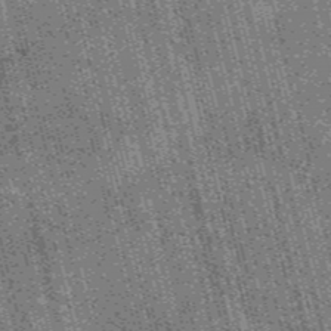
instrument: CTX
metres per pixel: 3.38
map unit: HNb
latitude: -55.7289
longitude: -43.5560
